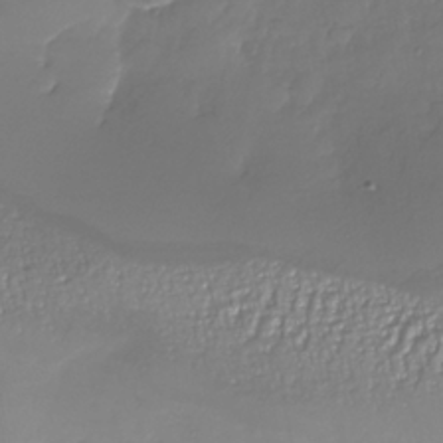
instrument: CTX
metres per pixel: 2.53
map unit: Nhu
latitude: -26.4817
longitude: -58.1956
